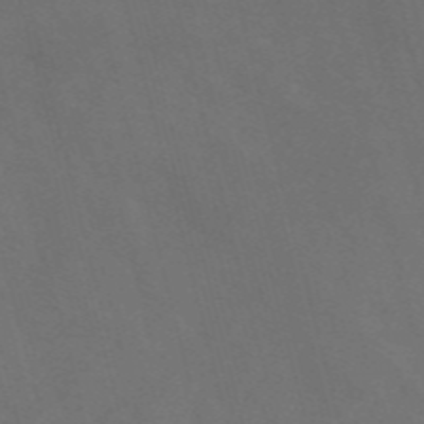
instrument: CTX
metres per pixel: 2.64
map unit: Nve
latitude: -57.7666
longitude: 64.8597
